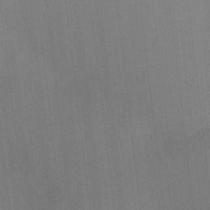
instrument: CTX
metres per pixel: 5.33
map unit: Ht
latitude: -5.9745
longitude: -27.4993
